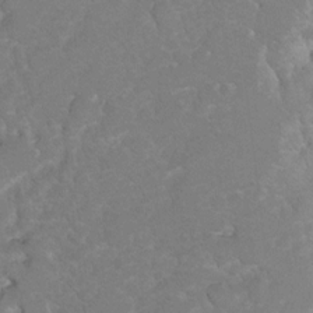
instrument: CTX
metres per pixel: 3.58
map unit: Hto
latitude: 6.5546
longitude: -30.6302
